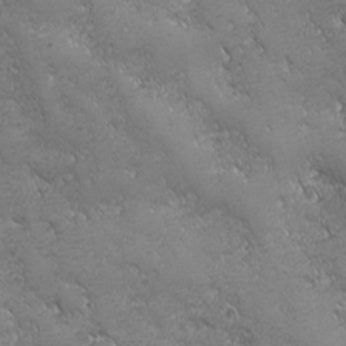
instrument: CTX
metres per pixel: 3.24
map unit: Ave
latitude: -7.7666
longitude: -121.3293
